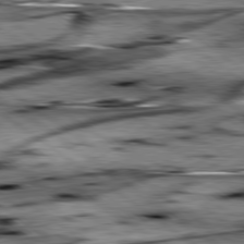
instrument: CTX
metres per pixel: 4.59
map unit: lApd
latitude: 79.7072
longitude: -48.4412
